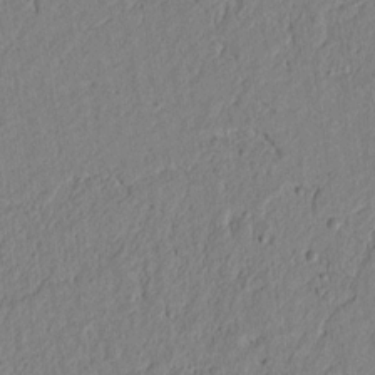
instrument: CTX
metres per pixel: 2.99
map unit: lAvf
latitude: 6.8569
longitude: 165.0109
